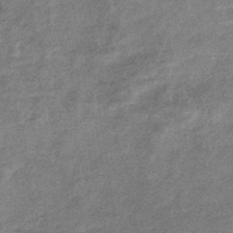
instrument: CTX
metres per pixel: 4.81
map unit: eHb
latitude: -37.9367
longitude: 78.9730
